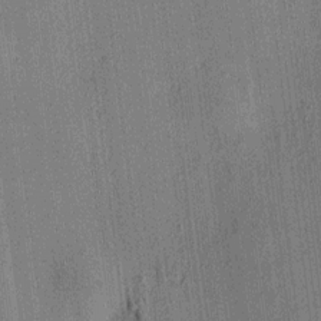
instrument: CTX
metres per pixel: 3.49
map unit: HNhu
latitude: 7.9150
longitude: 13.6344
